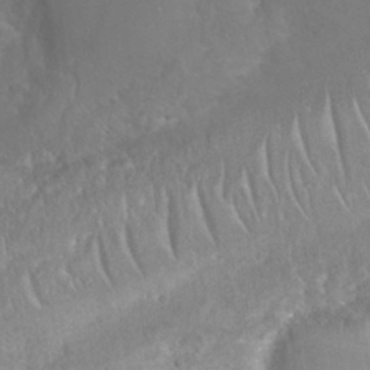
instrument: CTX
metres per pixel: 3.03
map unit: Nhu
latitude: 25.2537
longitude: -61.2726
